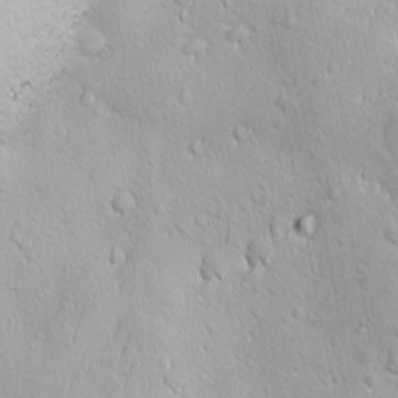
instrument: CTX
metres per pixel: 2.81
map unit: Ave
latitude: -10.7463
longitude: -121.0459
